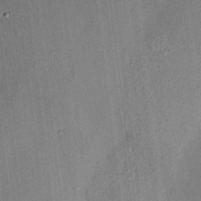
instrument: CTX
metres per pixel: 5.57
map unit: HNhu
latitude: 12.4034
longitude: 9.4265
